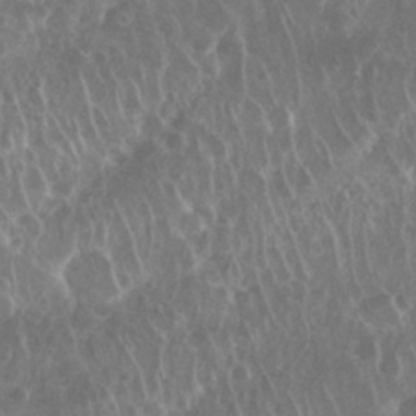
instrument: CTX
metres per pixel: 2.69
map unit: Nhu
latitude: 28.4034
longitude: -63.6316
